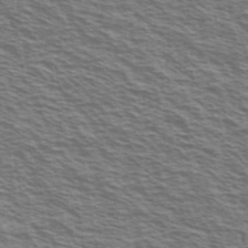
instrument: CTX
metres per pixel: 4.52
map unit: Ave
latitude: 38.2145
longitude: -109.6882
